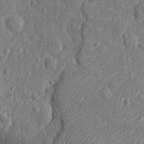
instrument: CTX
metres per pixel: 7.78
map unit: Nhu
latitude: -13.8989
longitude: -23.5938
